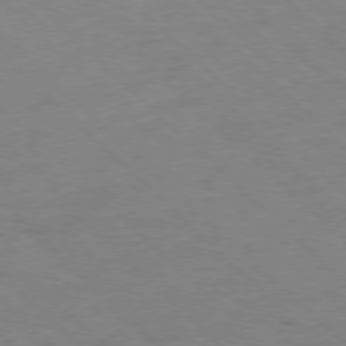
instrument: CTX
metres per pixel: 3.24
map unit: Hpe
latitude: -78.2172
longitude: 12.8975
